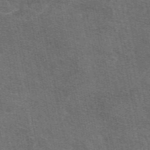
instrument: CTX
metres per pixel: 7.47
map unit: eAb
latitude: 48.1956
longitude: 114.7085
